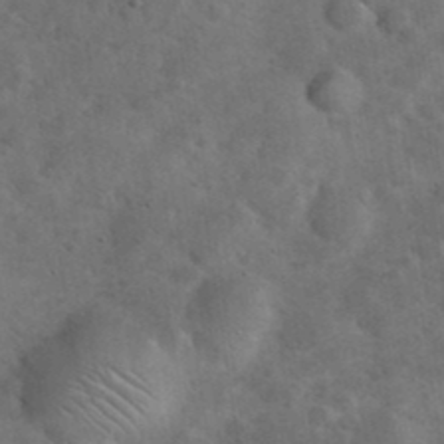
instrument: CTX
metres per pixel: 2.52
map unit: eHh
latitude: 37.4616
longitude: -67.0080
